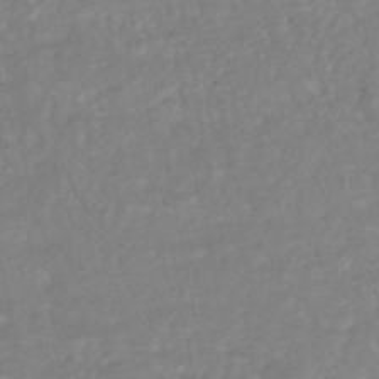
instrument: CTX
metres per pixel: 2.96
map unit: HNhu
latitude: -46.4629
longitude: 96.8408
